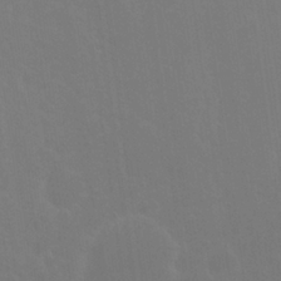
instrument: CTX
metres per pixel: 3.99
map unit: Nhu
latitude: 24.3278
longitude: -63.1970
